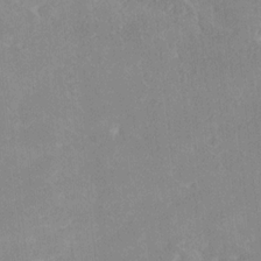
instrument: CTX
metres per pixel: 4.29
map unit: Ave
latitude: 18.3089
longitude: -137.3671
